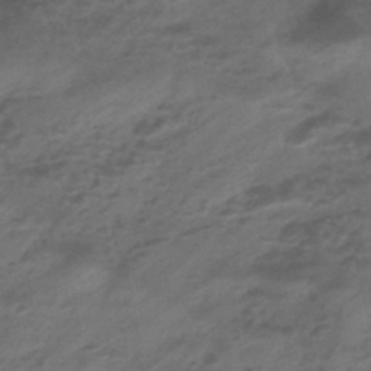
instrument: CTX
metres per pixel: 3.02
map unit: eHb
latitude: -43.5210
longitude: 85.5399
